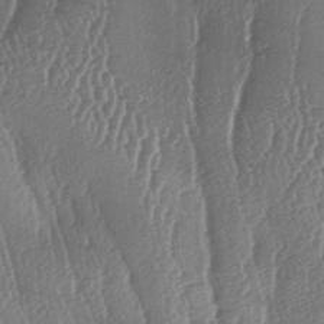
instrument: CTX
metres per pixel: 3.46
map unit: lAa
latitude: -6.9730
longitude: -129.6883
